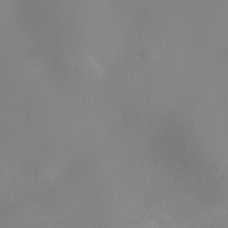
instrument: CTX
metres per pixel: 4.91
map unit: lHvf
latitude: 22.4223
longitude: 141.6722
